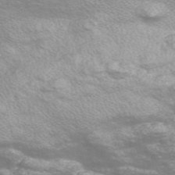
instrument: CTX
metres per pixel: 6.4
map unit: Nve
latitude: -56.7652
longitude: 52.6140
